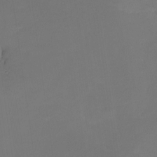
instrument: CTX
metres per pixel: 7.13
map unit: Nhe
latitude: -26.3873
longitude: -110.4223
